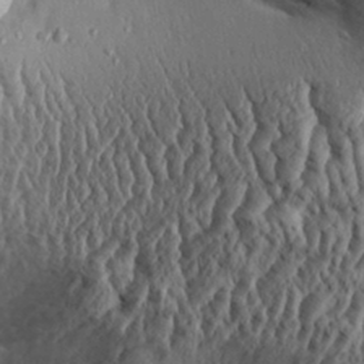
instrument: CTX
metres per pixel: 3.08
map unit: Aa
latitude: 30.8758
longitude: -134.6301
